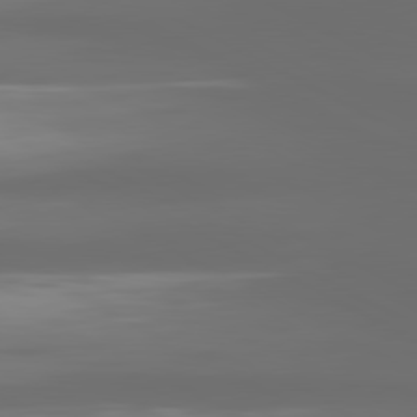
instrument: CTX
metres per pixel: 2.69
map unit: lApd
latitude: 80.8569
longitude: -138.4979
